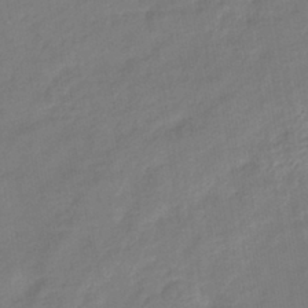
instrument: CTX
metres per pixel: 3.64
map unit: eHb
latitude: -41.2943
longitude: 81.2754
